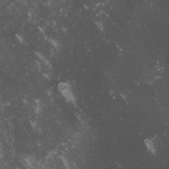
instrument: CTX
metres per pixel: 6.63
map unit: lHvf
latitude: -13.3888
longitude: -101.6316
